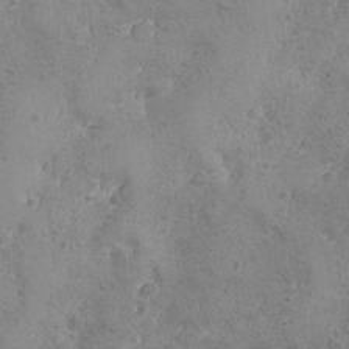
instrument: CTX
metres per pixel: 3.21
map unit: Ave
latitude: -8.2928
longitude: -118.7813
